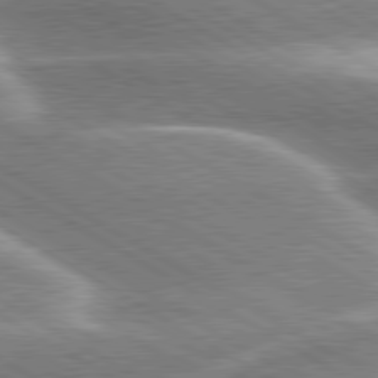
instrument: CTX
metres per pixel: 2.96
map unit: lApd
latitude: 80.1200
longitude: -120.5546
